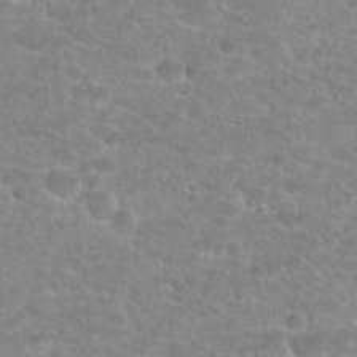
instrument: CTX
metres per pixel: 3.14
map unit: Hto
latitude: 25.1403
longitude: -48.1767
